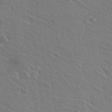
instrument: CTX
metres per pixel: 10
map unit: Hto
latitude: 22.8947
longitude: -30.8002
